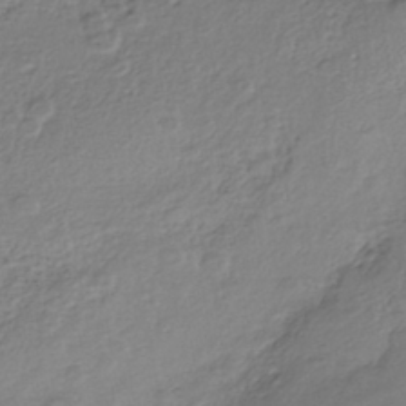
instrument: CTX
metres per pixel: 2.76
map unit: Nhe
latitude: -42.1605
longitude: -111.3482
